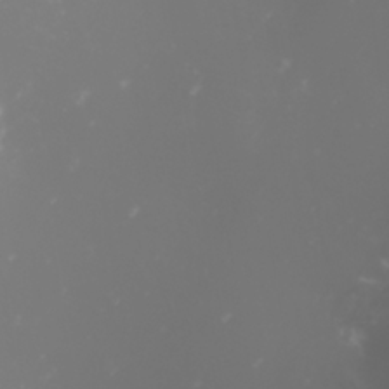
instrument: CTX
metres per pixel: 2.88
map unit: Nhu
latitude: -0.4629
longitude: -81.0080
